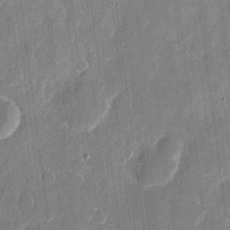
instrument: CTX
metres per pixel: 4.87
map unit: eHh
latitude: 11.2915
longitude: -70.6301
